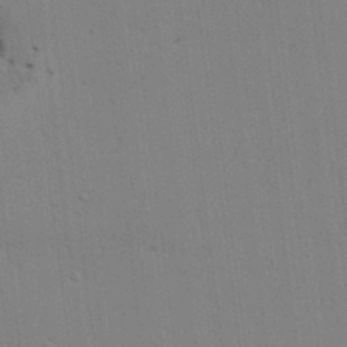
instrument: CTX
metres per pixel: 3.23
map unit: lAvf
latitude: 24.8002
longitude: -111.9339
